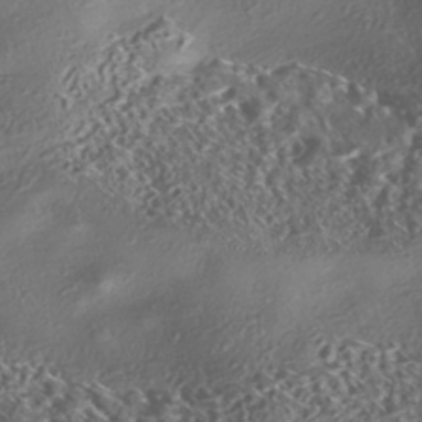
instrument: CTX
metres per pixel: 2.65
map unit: eHh
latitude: -42.5195
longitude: 121.8044
